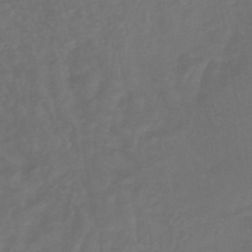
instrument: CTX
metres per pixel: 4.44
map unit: HNhu
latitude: -46.3495
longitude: 92.0283
